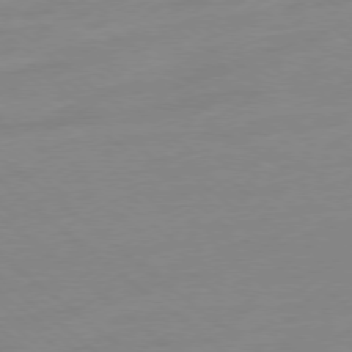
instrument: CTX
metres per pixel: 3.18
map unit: Ap
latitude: -78.3117
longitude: -98.8002
